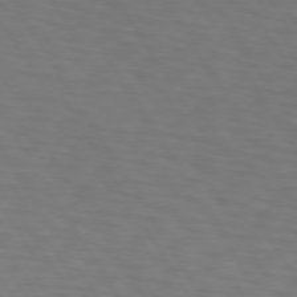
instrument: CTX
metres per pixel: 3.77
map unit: lApd
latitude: 73.0081
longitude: -75.1592
